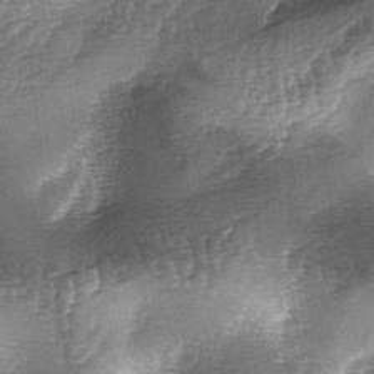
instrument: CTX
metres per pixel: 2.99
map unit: lAa
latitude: -5.2754
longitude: -128.3278
